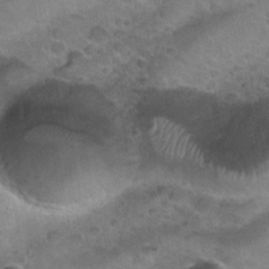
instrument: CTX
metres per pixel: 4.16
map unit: Nhu
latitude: 30.6680
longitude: -52.6302
